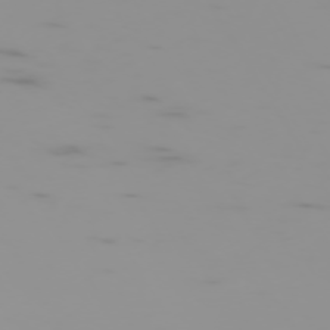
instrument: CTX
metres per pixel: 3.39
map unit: Hpe
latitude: -74.1039
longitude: 5.5777
